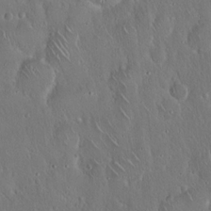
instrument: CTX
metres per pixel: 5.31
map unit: Hto
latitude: 17.2348
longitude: -57.4804
